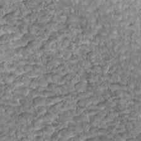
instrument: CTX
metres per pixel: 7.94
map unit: Htu
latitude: 2.8191
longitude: -21.0837
